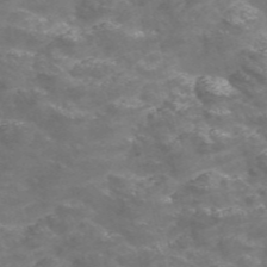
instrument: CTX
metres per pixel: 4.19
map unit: Nve
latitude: -56.3873
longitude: 52.6896
